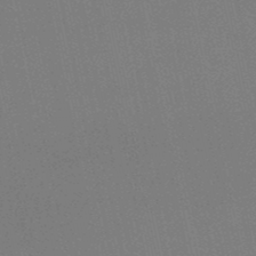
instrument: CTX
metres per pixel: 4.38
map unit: lHb
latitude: -48.0283
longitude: 68.9730
